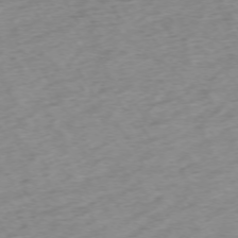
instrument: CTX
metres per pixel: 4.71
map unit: Ap
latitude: -73.0864
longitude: -69.2348
